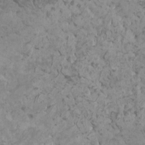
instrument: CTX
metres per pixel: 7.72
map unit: HNhu
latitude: -0.2362
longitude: 1.6155
